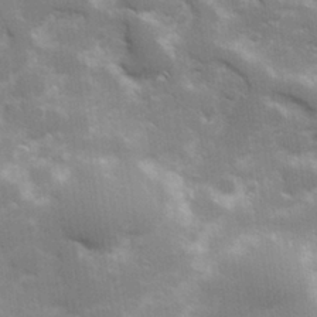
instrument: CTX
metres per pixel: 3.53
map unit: Hve
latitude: 31.2726
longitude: 149.8234
